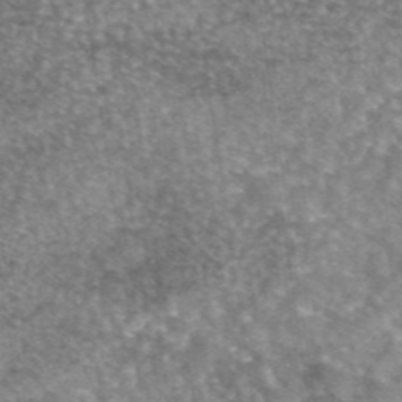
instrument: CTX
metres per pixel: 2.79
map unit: eAb
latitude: 45.2159
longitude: 105.2754
